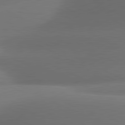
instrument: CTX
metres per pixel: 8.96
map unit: lApd
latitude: 81.2915
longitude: 134.0094
